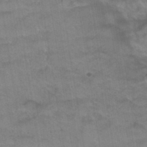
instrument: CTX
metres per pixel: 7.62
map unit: Hto
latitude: 39.0647
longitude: -42.2901
